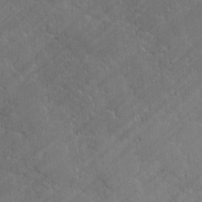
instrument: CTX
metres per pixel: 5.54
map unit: lAvf
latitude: -1.0109
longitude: -105.9717
